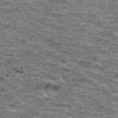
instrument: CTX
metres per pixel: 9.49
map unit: Hto
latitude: 37.0270
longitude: -43.5749
